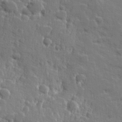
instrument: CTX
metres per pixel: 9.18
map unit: Hve
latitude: 25.7071
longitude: 144.3306
